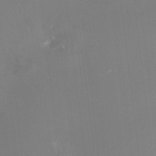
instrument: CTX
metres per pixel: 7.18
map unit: HNhu
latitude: 7.4048
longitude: 9.6533
